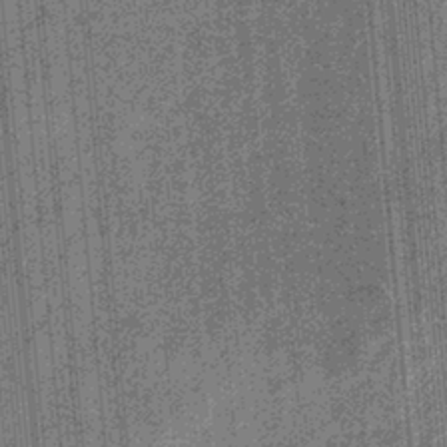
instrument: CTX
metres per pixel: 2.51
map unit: eHb
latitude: -32.2551
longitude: 73.7666
